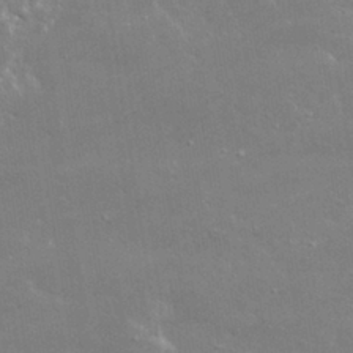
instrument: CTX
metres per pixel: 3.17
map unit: lHvf
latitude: 32.0255
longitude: -93.6505
